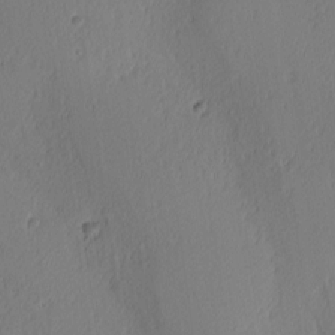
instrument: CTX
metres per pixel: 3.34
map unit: Ave
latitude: 3.6883
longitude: -114.9135
